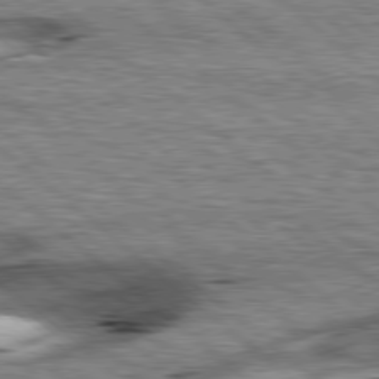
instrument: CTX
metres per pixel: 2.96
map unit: lApd
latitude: 78.8758
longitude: -52.0255
